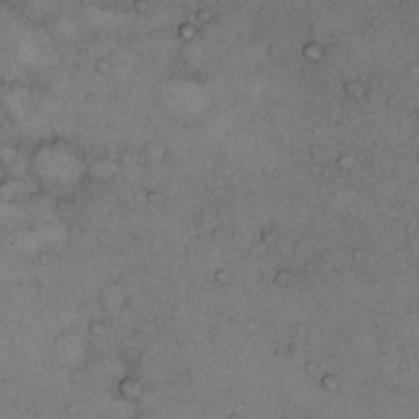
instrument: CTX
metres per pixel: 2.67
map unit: Hto
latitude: 10.9892
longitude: -58.3656
